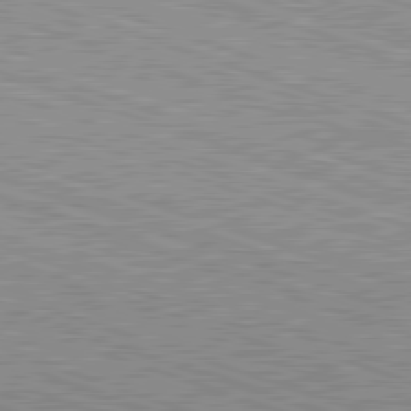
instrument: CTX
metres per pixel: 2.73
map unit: Hpe
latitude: -82.7085
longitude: 8.7274
